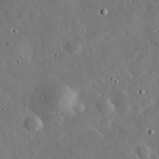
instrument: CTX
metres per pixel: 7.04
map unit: lHvf
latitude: 33.2537
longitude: -83.3670
